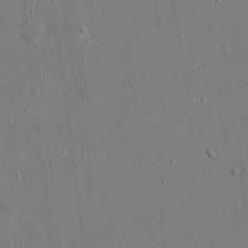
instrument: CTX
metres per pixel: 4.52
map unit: eHh
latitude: 16.1767
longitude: -71.0836
